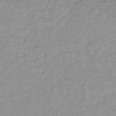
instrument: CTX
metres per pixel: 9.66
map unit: lHb
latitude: -36.0094
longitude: 70.0283
